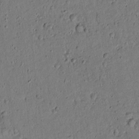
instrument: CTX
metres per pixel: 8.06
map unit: lAvf
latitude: 5.0458
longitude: 168.4629
